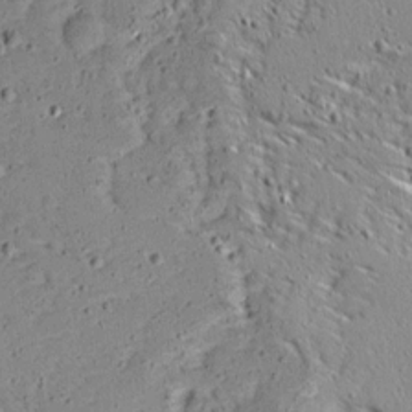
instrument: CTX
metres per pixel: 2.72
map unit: Ave
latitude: 13.6883
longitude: -138.4601
